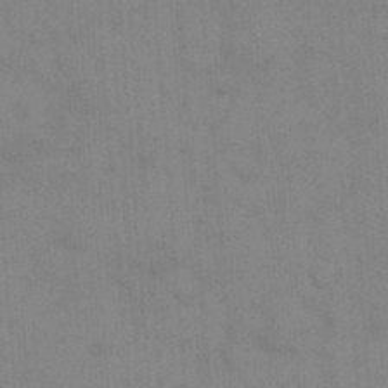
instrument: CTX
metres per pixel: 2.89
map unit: eHh
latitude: 18.2333
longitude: -63.8206
